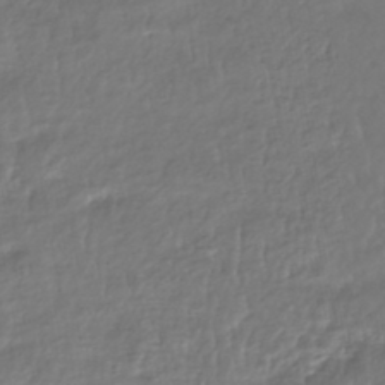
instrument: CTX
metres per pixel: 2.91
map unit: HNhu
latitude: -46.3117
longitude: 103.8800
